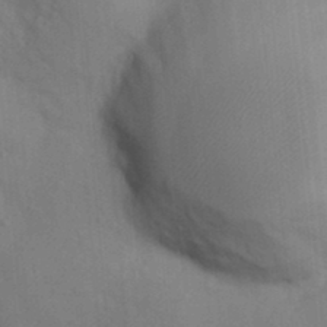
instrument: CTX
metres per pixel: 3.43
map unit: Nhu
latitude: 11.3293
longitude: -28.1578
